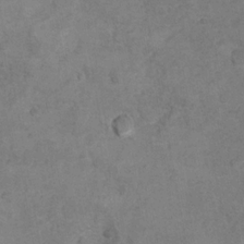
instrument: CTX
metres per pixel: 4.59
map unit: Hto
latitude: 8.5168
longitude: -35.7071
